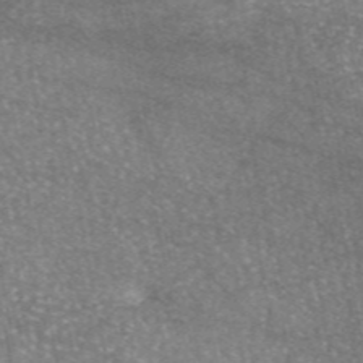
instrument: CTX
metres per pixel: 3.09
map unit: eAb
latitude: 47.0837
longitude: 123.3510
